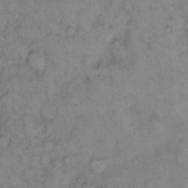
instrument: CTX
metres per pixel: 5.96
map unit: eHh
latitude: 9.6694
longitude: -62.1767
